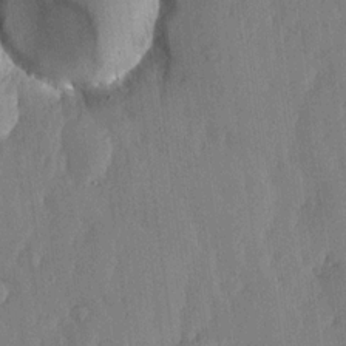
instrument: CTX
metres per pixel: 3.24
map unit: lHvf
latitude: 18.9324
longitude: -116.6113
